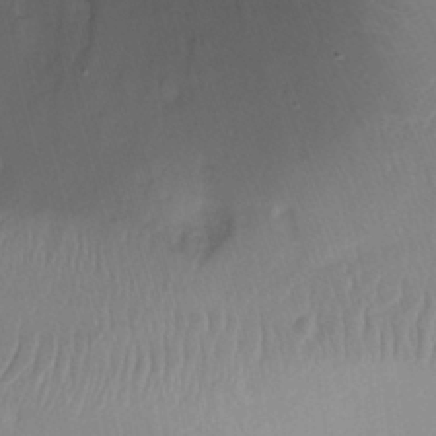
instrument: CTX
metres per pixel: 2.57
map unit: Ht
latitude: -17.5211
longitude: -44.5168
